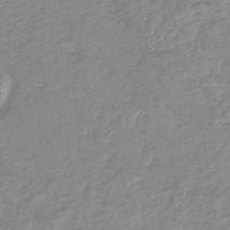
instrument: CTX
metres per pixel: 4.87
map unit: eHb
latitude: -35.8044
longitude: 77.2754
